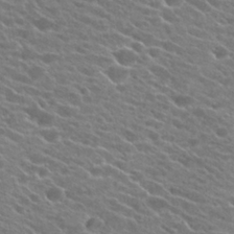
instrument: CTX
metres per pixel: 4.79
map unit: Hto
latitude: 24.5734
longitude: -41.3670
